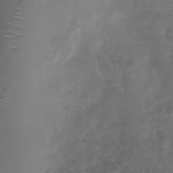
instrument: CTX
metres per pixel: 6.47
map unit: Nhe
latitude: -33.2376
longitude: -92.6112
